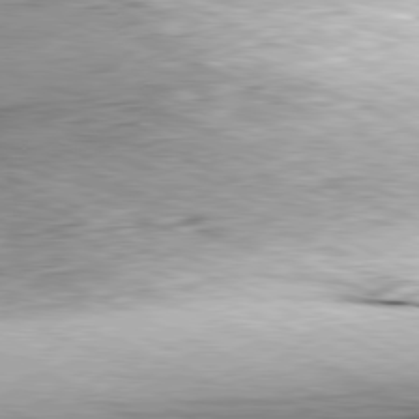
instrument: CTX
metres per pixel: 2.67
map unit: Hpe
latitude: -81.7289
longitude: 10.5763
